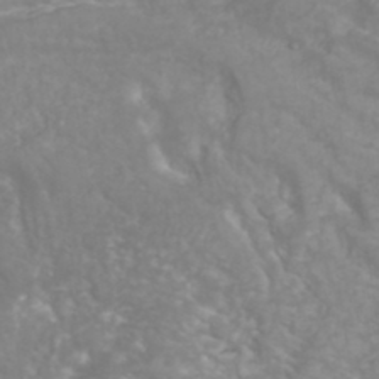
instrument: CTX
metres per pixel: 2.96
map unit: eHh
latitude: 34.1766
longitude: -59.7261
